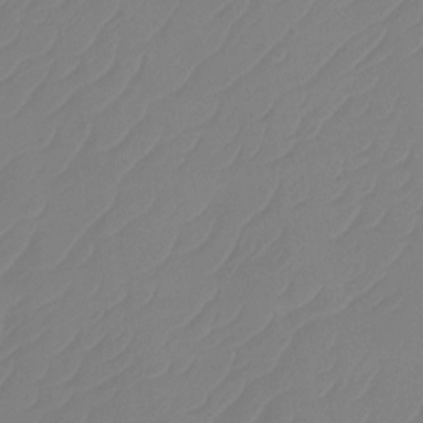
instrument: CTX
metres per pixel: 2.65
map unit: Htu
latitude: -14.1984
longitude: -49.6127
